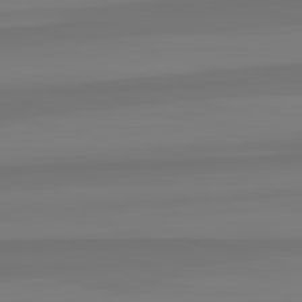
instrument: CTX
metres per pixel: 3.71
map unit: lApd
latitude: 82.6301
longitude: -176.9702
